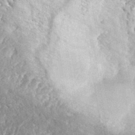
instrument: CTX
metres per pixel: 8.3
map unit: eHh
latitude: 35.4048
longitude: -137.6694
